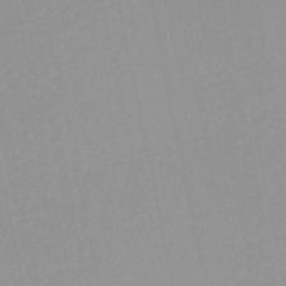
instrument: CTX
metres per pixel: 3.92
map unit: HNb
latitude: -52.1039
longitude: -51.3859
